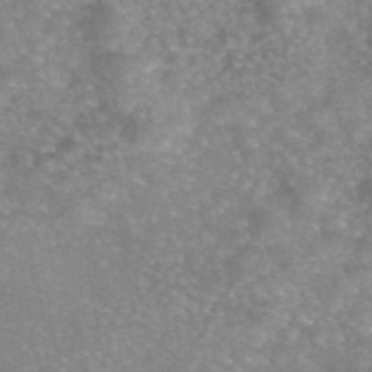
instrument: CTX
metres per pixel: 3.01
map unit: eAb
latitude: 45.6127
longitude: 104.8408
